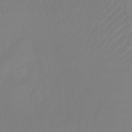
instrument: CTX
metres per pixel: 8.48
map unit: lHb
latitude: -37.8233
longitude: 68.1983
